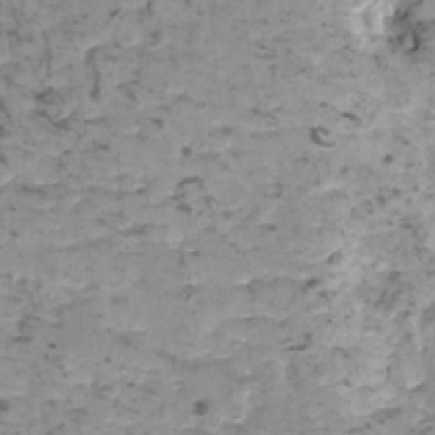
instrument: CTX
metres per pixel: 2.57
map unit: HNhu
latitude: 0.6112
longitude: 3.0486
